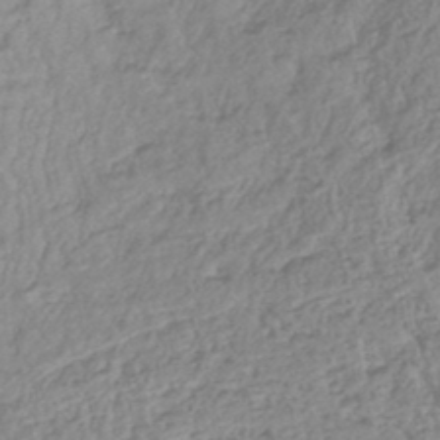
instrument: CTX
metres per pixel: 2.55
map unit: lHb
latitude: -44.4440
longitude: 80.1228
